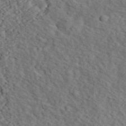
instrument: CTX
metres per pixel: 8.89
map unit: eHh
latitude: 37.1781
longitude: -78.9325
